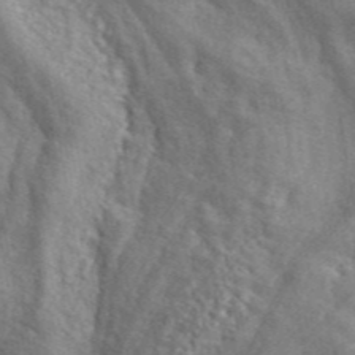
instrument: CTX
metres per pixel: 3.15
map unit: ANa
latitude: 46.9892
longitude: 27.0675
